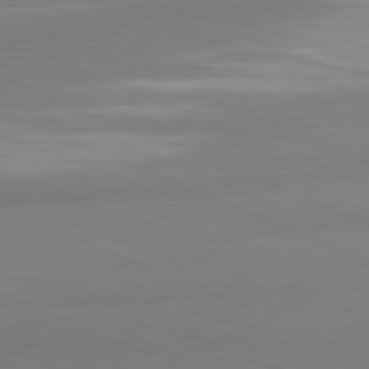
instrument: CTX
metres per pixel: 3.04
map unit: lApd
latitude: 81.7639
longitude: 177.5399
